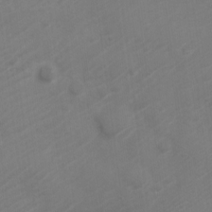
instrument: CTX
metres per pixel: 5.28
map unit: Nve
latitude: -20.8408
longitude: 106.6141
